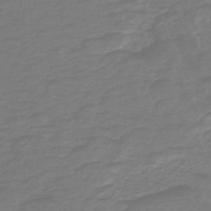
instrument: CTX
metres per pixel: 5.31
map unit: HNb
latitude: -47.3698
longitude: 53.0675
